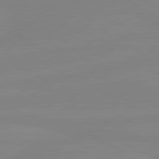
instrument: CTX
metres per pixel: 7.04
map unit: lApd
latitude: 80.9136
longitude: -176.4790
